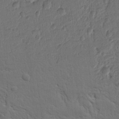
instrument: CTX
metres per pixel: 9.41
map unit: Ht
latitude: 9.8772
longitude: -76.5356
